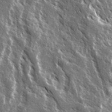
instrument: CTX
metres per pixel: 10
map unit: Ave
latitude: 15.0648
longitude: -133.0081
